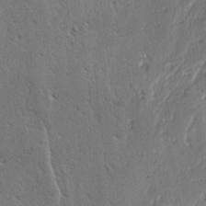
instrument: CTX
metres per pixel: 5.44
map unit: lAvf
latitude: -4.0283
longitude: -112.8947
